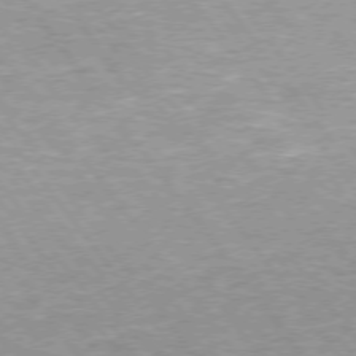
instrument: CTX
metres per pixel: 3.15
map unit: Hpe
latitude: 73.2348
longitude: -141.4615
